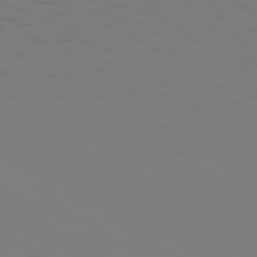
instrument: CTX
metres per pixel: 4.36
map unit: Hpe
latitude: 75.1214
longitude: -127.7450
